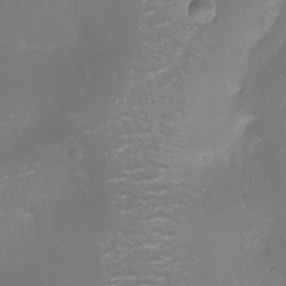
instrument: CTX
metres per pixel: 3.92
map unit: Nhu
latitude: -14.0661
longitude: -40.2711
